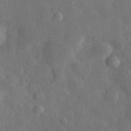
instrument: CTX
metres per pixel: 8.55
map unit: eHh
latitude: 30.1200
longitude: -77.5560
